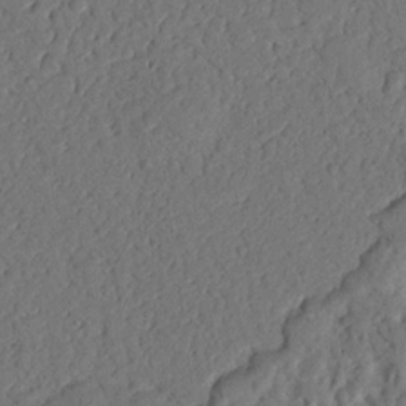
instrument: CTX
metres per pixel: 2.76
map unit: Nhu
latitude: 20.6680
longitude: -77.8961
